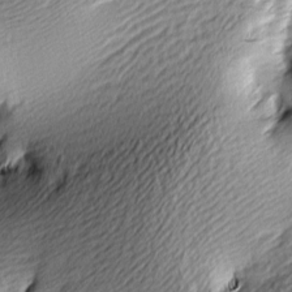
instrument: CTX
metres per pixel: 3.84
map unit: lAa
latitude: -9.8233
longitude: -126.1767
